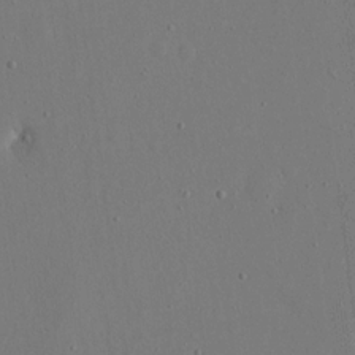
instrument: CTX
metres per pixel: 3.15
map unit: eHh
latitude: 16.3278
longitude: -69.8583
